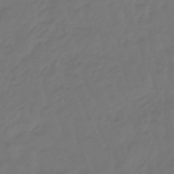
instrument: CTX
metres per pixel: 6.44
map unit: lHb
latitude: -47.8800
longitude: 82.9164
